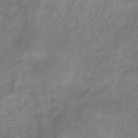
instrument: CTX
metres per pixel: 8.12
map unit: HNhu
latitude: -29.3888
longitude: 68.0094
